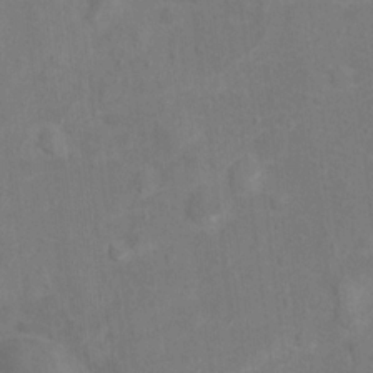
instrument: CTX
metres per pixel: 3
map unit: Hto
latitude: 14.6113
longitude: -41.5749
